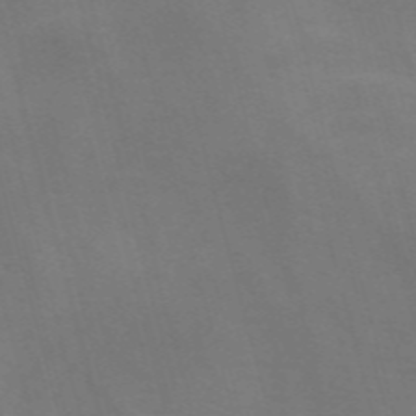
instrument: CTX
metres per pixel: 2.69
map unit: Nve
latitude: -58.4817
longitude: 65.4455
